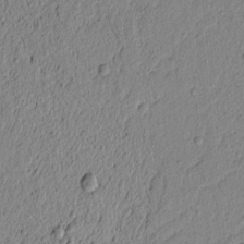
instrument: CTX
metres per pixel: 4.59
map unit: lAvf
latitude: 6.1200
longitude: 165.3321
